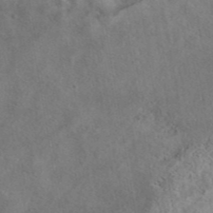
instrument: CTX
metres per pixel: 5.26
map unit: eAb
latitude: 41.4804
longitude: 104.3117
